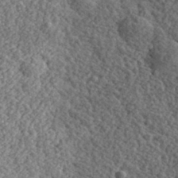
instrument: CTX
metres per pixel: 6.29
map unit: eHh
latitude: 36.1389
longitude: -79.8206
